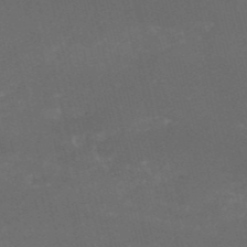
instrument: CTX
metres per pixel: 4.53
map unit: HNb
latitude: -54.5007
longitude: -36.2901
